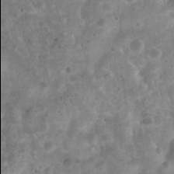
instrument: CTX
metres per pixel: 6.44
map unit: Nhu
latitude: 8.4790
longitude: -21.9906
